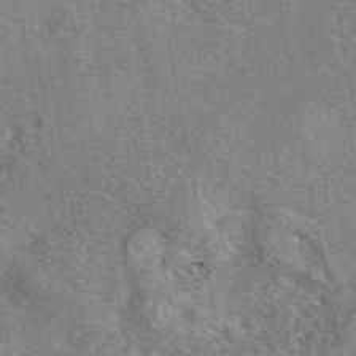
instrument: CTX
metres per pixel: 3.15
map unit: eAb
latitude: 45.7449
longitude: 110.7274
